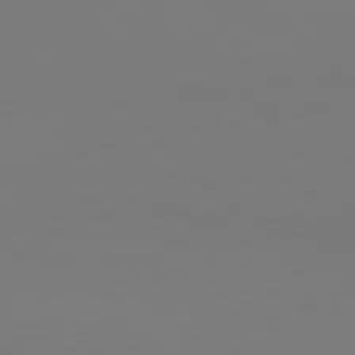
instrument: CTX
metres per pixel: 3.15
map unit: Hpe
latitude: 77.4804
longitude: -134.3089
